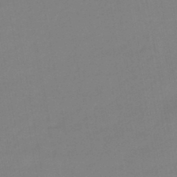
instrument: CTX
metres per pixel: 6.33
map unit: HNhu
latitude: -44.5952
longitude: 94.0283
